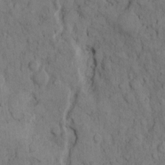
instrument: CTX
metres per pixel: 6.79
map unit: Hto
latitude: 10.5168
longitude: -60.7813
